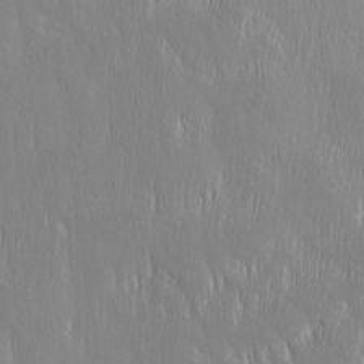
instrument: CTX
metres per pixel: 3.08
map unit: Ave
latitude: 2.3089
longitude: -113.6505
